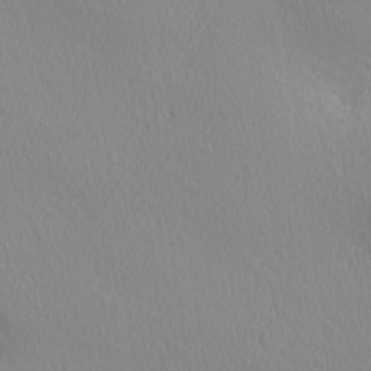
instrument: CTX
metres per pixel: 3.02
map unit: Ave
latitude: 3.2726
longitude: -115.1592
